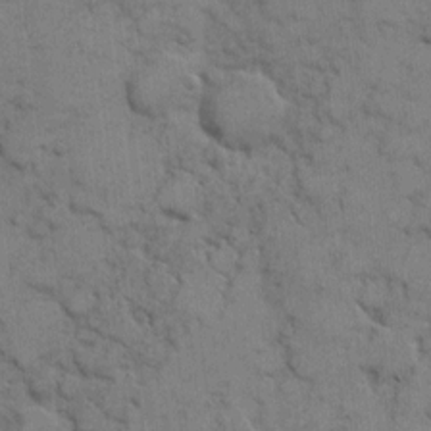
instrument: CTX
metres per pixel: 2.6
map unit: eHh
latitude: 7.4237
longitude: -65.2348
